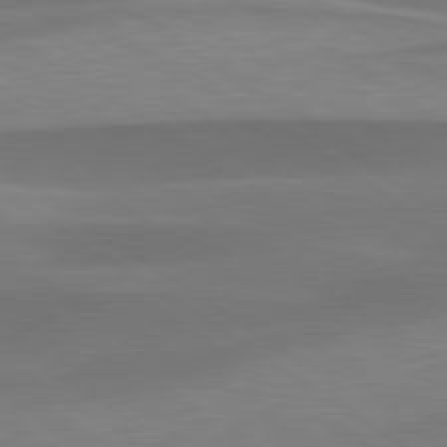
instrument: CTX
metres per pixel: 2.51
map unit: lApd
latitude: 79.5749
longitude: -94.9892
